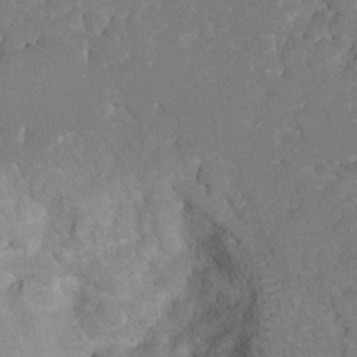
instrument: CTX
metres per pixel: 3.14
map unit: Hto
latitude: 6.5546
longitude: -30.5546
